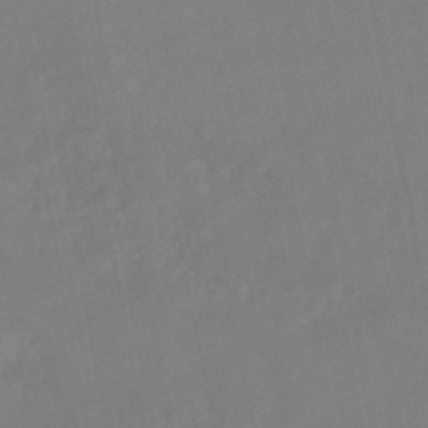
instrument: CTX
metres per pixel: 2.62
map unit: HNhu
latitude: -46.0472
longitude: 97.5210
